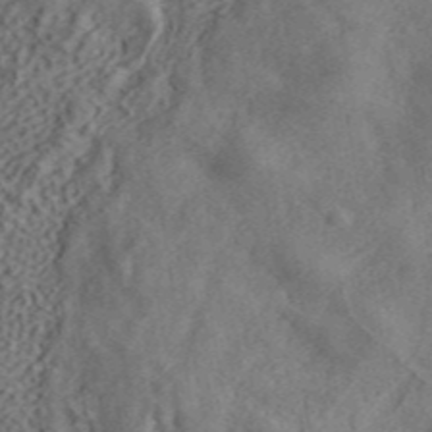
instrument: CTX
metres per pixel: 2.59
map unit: ANa
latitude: 44.8758
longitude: 45.8045
